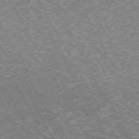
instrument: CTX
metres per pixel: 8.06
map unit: Hpe
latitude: -72.3684
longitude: 12.2929
